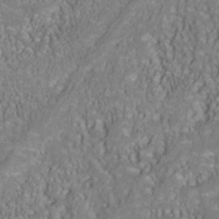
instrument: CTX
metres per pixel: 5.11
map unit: Nhu
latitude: -40.8408
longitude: -85.1214
